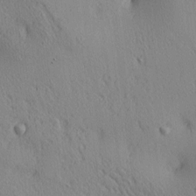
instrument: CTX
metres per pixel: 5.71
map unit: lAa
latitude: 4.3467
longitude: -117.1214
